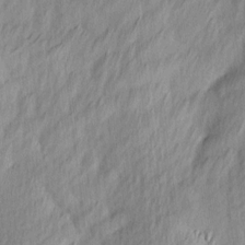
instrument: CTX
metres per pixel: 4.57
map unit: Ave
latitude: 13.1970
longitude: -106.2523
